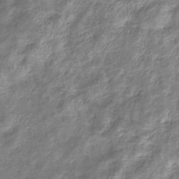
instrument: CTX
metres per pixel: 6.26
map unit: eHb
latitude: -37.5021
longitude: 76.2362
